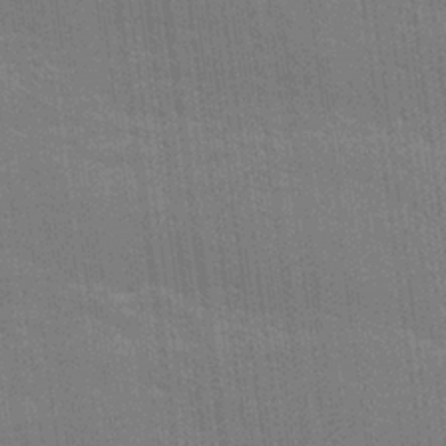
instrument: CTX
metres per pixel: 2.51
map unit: lHvf
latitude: 26.8002
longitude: 141.0297
